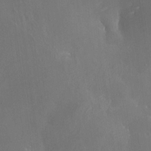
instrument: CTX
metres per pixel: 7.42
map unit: Nhe
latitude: -27.0108
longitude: -110.2334
